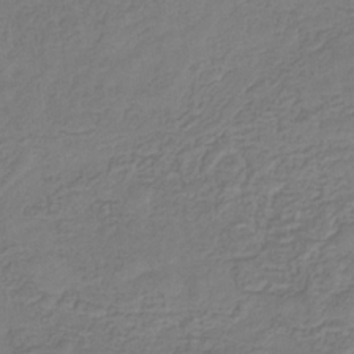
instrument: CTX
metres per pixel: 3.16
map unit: eHb
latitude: -31.2943
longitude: 73.1620
